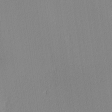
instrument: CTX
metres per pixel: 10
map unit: Ave
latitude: 3.0836
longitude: -114.6112
